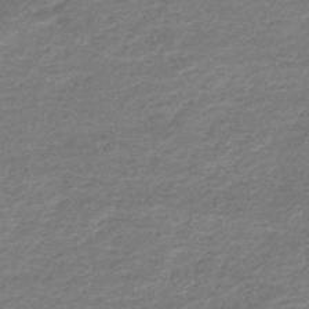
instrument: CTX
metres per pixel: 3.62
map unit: HNb
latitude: -43.5210
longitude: 51.2943
